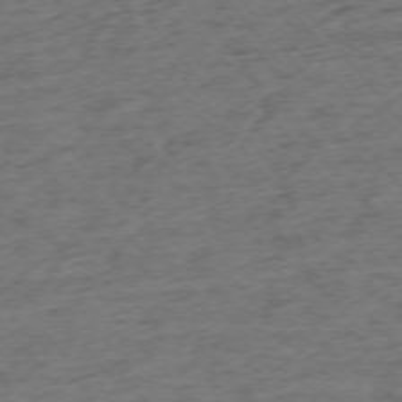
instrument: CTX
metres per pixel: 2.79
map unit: Ap
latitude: -74.9731
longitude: -72.3468
